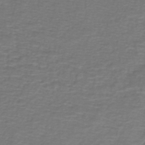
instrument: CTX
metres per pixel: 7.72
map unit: lHb
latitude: -43.1431
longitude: 57.0675
